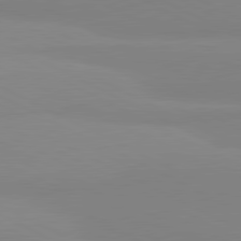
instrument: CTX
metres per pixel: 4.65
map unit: lApd
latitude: 81.2537
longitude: 179.7477
